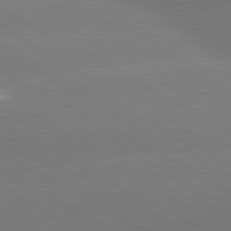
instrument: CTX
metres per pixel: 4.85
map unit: lApd
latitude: 80.6490
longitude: -150.2144
